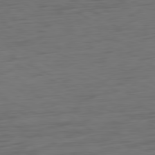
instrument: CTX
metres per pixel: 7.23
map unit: Ap
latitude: -81.0487
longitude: -60.7435
